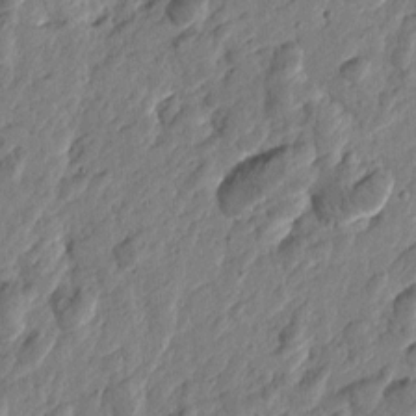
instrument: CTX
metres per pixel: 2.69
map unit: Htu
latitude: -2.9352
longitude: -179.9150
